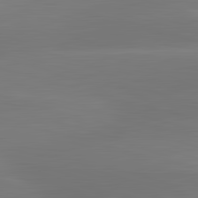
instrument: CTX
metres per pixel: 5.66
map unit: lApd
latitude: 83.4048
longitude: -133.1025
